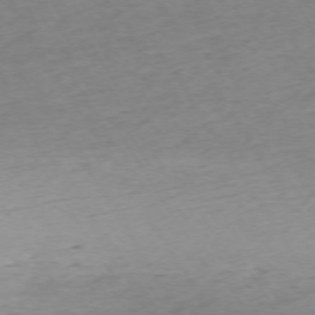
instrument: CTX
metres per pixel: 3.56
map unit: Ap
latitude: -73.3698
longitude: -68.5546
